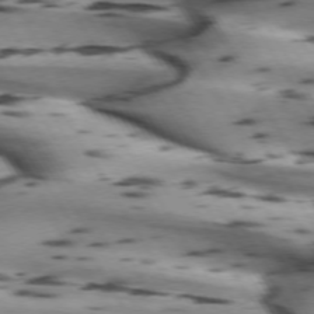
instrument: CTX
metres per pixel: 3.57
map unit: lApd
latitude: 72.2901
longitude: -52.6113
